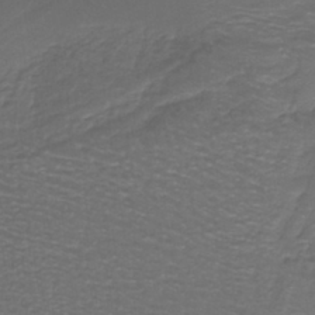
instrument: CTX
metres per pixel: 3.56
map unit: lHb
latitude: -38.3495
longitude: 58.4440
